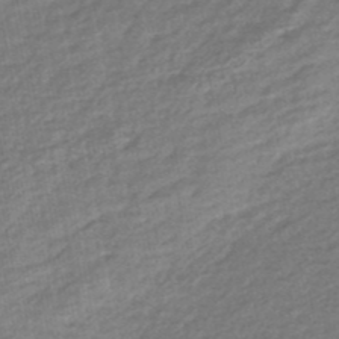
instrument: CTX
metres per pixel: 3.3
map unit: HNb
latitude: -49.3132
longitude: 58.5762
